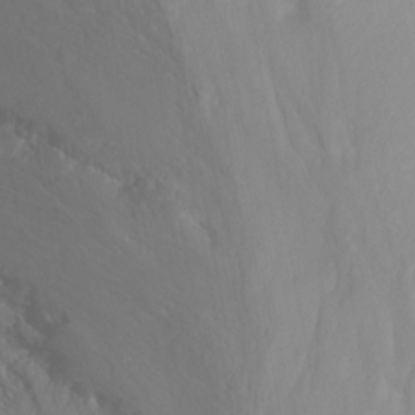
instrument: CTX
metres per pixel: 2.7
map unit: Nhu
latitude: -13.9556
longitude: -55.4615
